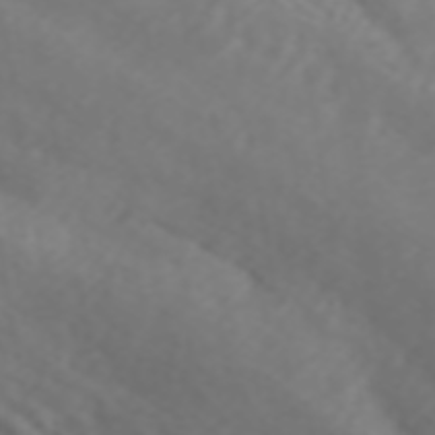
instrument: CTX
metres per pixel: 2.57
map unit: ANa
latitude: 45.0647
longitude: 22.2173
